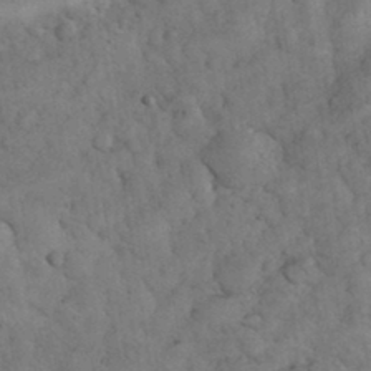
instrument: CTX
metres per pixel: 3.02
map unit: eHh
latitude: 33.4804
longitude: -67.9528
